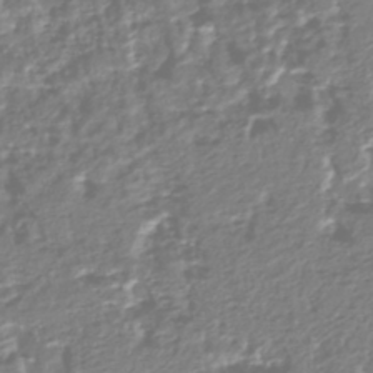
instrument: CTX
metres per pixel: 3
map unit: HNhu
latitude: -43.9745
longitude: 106.4629
